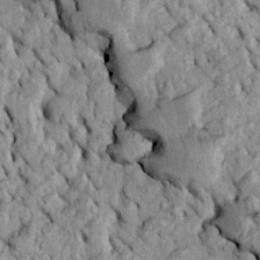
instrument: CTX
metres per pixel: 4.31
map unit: Htu
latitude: -4.9541
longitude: 157.0864
